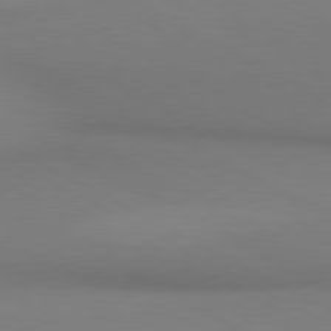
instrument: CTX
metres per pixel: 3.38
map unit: lApd
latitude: 80.6868
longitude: 145.8989
